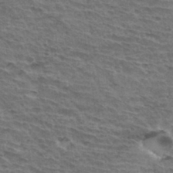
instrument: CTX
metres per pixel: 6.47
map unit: Hto
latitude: 34.8947
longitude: -43.7639
